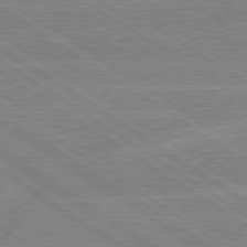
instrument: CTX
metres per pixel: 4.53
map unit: lApd
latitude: 79.2537
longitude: -131.0081
